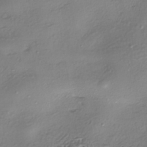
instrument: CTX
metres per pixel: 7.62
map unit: eHh
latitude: -42.3684
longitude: 122.1039
